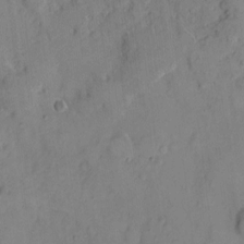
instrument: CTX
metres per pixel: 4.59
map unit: eHh
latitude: 7.4804
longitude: -63.4427
